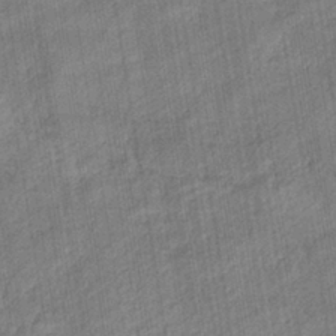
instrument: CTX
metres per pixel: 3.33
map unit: eHb
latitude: -37.8989
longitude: 79.9556
